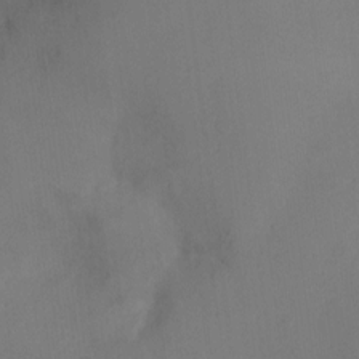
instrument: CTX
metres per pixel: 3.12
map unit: Ht
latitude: -11.8989
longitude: -35.0647
